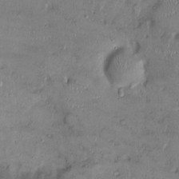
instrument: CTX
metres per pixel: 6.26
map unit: Ht
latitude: -1.8045
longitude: -13.5938
